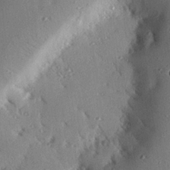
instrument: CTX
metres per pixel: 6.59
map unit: eHh
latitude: 22.6112
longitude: -89.8017
